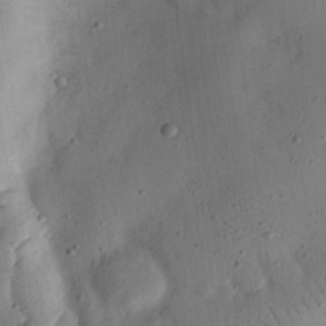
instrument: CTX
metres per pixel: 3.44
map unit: eHh
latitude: 24.7813
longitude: -69.1403
